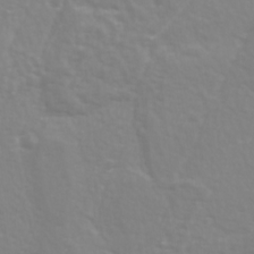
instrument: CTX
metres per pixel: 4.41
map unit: Ave
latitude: 18.3467
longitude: -133.7072
